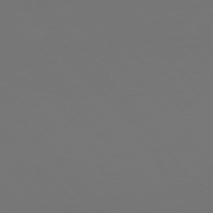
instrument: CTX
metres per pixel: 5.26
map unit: Ap
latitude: -75.1620
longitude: -76.7246
